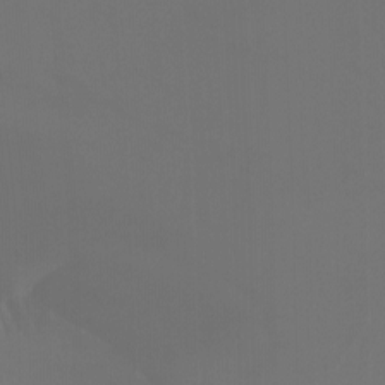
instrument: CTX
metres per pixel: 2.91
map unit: Nhu
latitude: -7.8233
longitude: -52.4034
